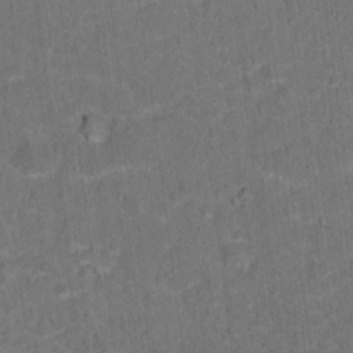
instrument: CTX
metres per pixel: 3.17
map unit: Hto
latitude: 15.7072
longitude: -36.5735
